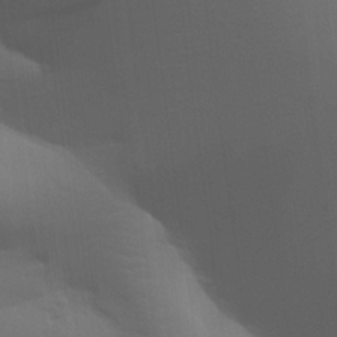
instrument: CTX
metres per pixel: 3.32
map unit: Aa
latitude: 27.5938
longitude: -138.8947
